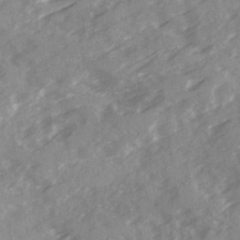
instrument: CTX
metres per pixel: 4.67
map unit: Ave
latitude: 19.8205
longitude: -131.1593
